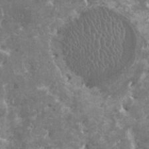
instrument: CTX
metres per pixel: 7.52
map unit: HNhu
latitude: 0.5356
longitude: 6.8786
